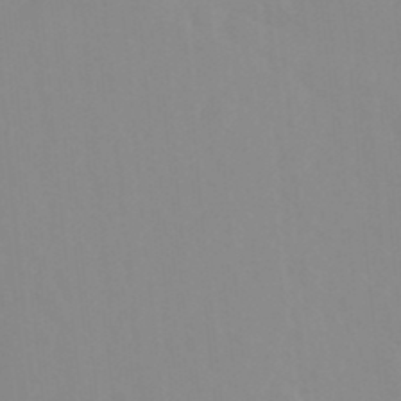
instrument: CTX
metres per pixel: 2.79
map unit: Ht
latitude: -14.9164
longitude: -55.8961
